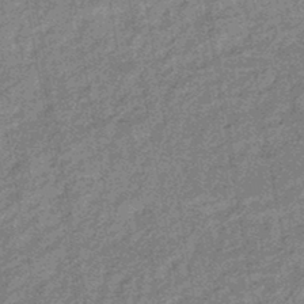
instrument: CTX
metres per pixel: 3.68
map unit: eHb
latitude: -43.8800
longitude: 86.7463
